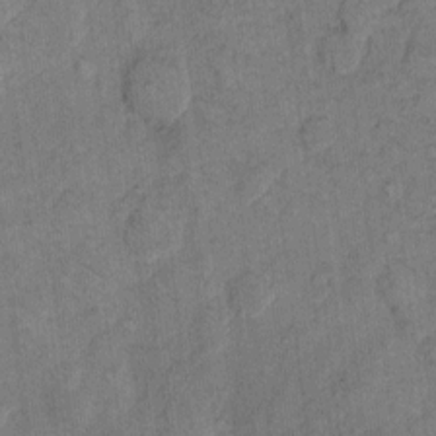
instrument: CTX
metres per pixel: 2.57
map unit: eHh
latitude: 8.1200
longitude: -63.3293
